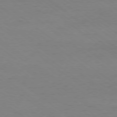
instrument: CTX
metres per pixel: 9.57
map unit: Ap
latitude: -78.8597
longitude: -97.3104
